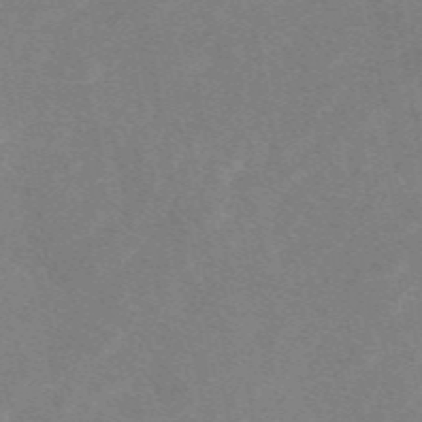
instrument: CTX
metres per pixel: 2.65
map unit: eAb
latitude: 48.6490
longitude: 119.2565
